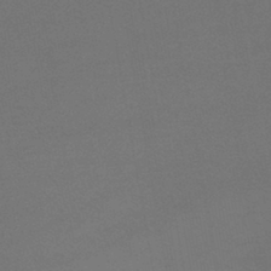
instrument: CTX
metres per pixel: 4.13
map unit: lHb
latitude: -43.7288
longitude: 75.1809
